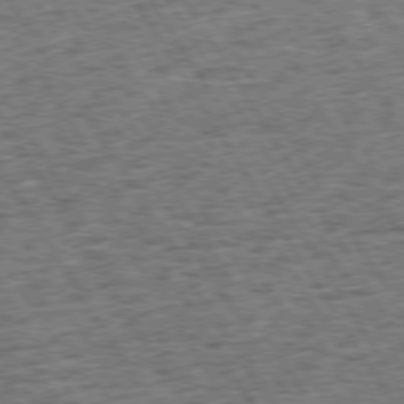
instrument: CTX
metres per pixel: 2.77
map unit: Hpe
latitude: 73.8395
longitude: -139.8394
